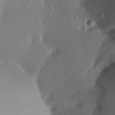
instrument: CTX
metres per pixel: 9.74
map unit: Aa
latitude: 22.1578
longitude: -147.0081
